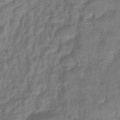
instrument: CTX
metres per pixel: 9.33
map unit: eHb
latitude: -41.0108
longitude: 80.3684
